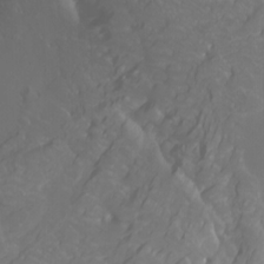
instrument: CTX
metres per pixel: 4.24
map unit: Nhu
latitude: -10.1417
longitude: -69.1214
